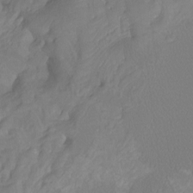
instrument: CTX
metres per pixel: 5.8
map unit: Htu
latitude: -12.6141
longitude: -71.9528
